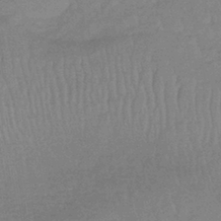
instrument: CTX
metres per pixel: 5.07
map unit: lHb
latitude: -35.8233
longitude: 68.8219
